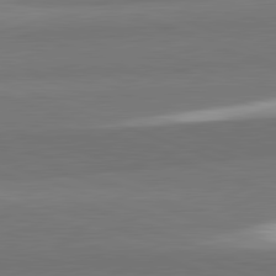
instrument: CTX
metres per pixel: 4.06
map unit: lApd
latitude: 82.2711
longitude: 152.7841
